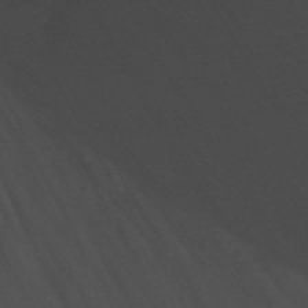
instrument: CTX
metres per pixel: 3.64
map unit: Nhu
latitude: -11.8989
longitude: -47.8395
